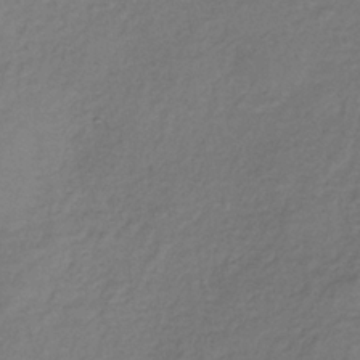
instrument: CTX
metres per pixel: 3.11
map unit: lHb
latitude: -35.8800
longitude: 63.2376
